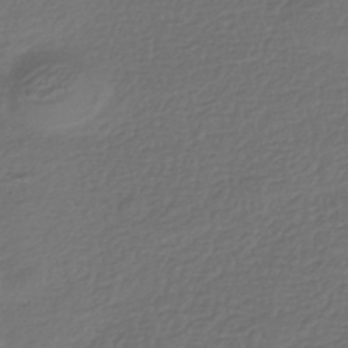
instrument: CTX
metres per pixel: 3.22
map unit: HNhu
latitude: -43.8800
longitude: 97.3510
